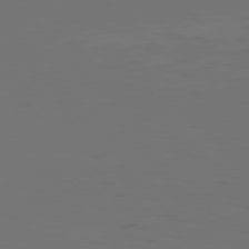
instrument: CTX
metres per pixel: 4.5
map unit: Hpe
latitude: 77.6127
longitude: -135.6883
